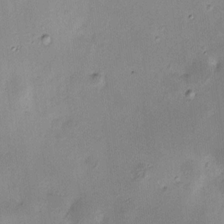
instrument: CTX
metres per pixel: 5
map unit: HNhu
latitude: 6.8002
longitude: 7.2754
